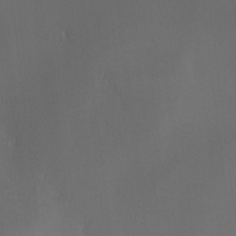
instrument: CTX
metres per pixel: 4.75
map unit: Ave
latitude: -7.0297
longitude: -122.0822
